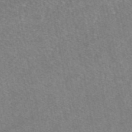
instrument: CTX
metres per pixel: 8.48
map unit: eAb
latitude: 48.1956
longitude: 112.9353
